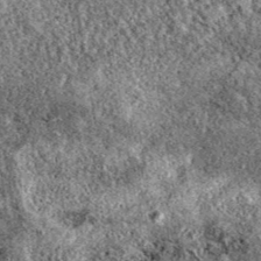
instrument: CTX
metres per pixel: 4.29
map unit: eAb
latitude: 38.7057
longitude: 111.3132
